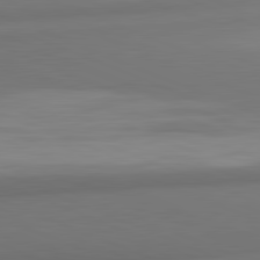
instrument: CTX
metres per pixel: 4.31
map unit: lApd
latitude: 82.0444
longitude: 171.0676
